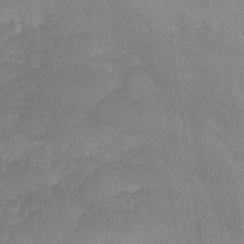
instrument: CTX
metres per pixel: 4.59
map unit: Ave
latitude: -11.3510
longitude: -120.1389
